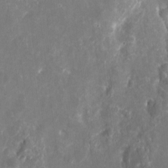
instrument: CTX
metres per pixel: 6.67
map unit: eHh
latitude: 10.7435
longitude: -72.1011
